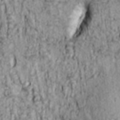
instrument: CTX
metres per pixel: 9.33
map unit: lAa
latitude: 6.3845
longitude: -114.9324
